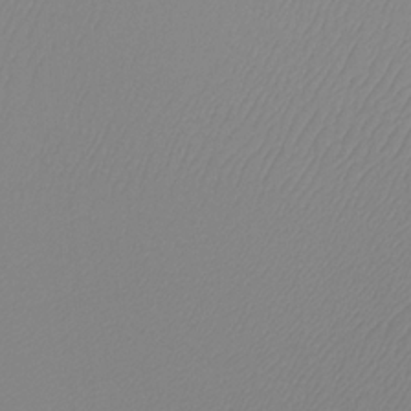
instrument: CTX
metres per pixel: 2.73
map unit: Htu
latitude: -12.5952
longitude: -47.3293
